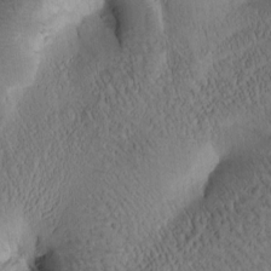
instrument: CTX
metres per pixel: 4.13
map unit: Htu
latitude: -1.0487
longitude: 170.4818
